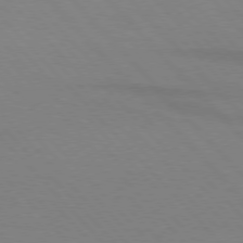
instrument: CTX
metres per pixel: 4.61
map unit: lApd
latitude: 76.1577
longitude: -85.1025
